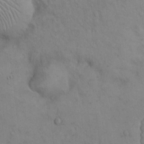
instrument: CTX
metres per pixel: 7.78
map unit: Hto
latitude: 12.9892
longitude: -59.8205
